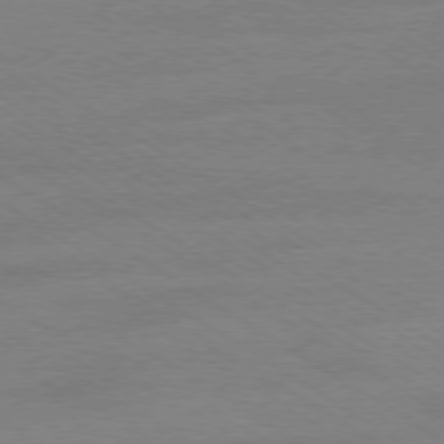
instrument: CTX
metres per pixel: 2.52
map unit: Ap
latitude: -79.4265
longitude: -93.7638
